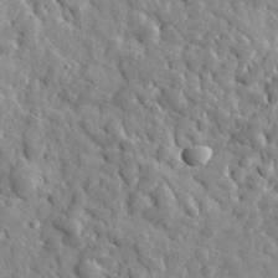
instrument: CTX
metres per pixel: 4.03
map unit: lHvf
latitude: 35.3859
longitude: -87.7827
